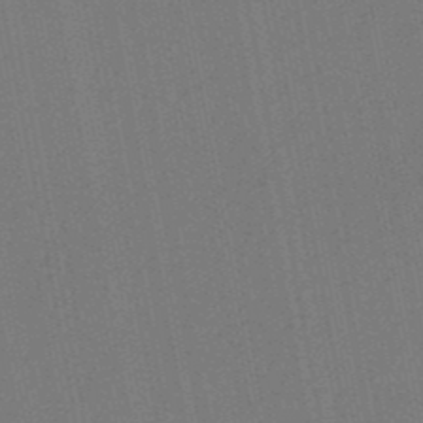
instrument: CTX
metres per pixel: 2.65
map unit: lHb
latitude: -49.3321
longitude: 73.6722
